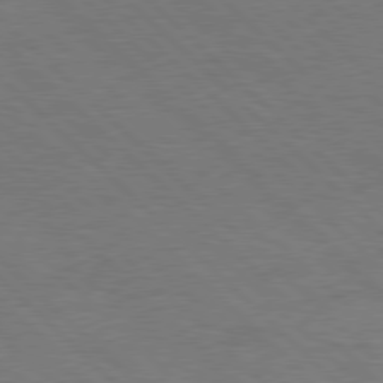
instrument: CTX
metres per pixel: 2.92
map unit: Hpe
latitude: 77.9150
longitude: -154.8947
